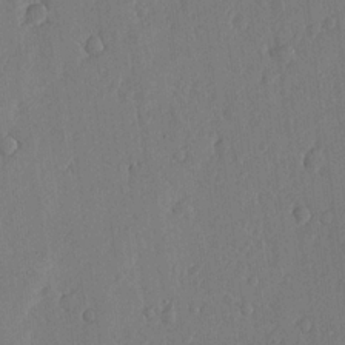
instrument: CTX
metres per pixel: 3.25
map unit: lHvf
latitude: 17.9528
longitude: -114.9135
